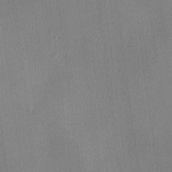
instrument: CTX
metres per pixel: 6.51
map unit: lHvf
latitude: 21.7828
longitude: 140.8030
